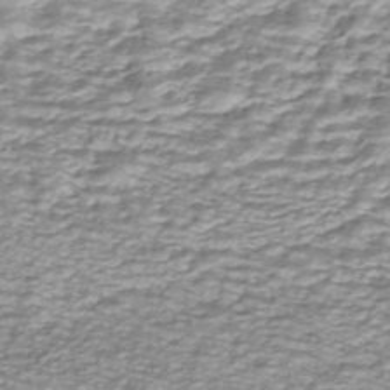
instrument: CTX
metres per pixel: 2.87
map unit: ANa
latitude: -44.4440
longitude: 105.3887
